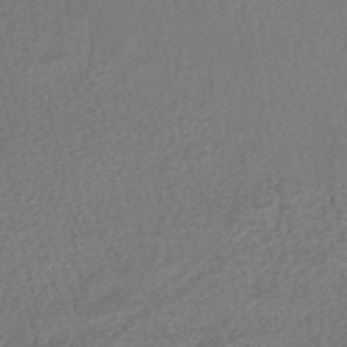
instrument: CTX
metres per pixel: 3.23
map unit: HNhu
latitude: -47.7288
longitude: 103.7478
